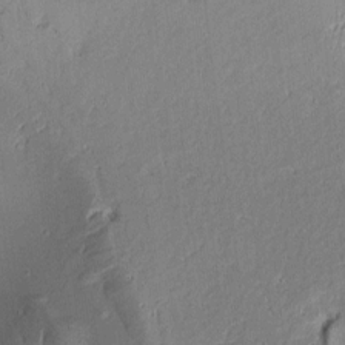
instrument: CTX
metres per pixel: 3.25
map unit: Aa
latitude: 9.0648
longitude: -133.1403
